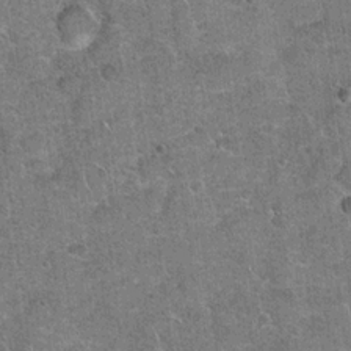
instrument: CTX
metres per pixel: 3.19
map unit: Hto
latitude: 20.0633
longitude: -49.1403
